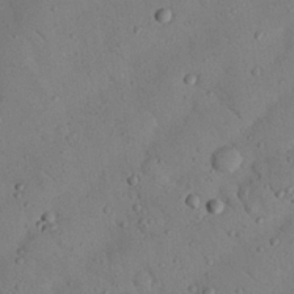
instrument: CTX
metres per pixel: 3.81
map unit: Nhu
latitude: 22.9136
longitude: -74.6491
